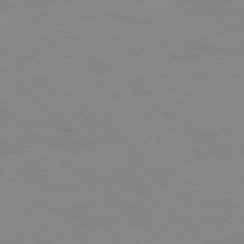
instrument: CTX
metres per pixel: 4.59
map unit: Ap
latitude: -77.7478
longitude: -76.8002
